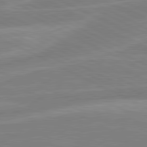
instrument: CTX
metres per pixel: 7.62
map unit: lApd
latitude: 80.9136
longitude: -169.5938
